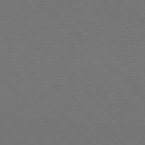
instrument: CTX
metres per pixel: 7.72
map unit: Ap
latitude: -78.3873
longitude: -91.7639
